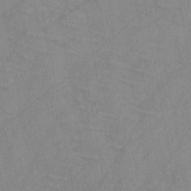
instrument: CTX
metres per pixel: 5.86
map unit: HNb
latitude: -44.7463
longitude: -40.8002
